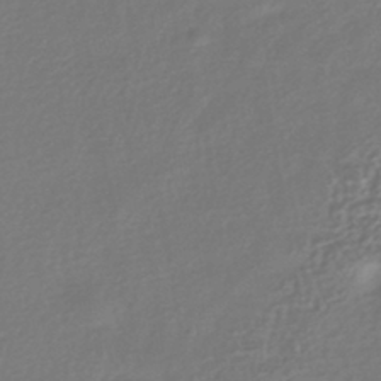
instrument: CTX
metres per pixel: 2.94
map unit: HNhu
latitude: -42.1227
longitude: 94.8597
